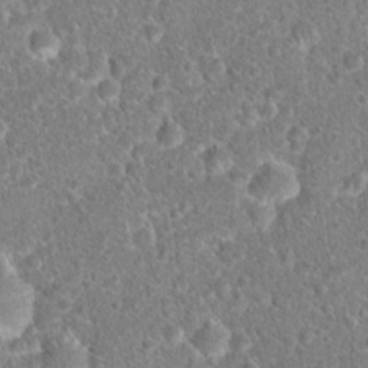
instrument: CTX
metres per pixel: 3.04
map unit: Hto
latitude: 18.2522
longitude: -41.2725
